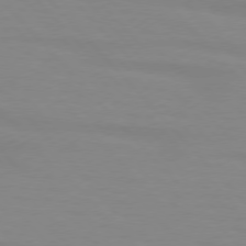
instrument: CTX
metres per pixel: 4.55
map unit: lApd
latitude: 76.3089
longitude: -84.8002
